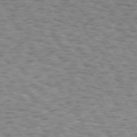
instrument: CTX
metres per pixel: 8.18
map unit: Hpe
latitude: 73.1781
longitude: -130.6302
